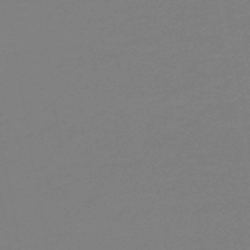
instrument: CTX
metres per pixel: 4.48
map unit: lHb
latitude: -44.9353
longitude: 60.6518
